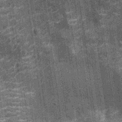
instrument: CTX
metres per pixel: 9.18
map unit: Nhu
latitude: -12.5763
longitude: -22.4223
